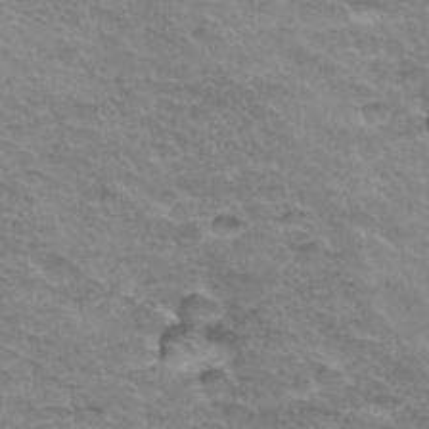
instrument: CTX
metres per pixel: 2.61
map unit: Hto
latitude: 33.9528
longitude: -46.6680
